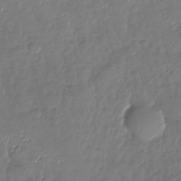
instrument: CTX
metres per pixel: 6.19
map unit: Nhu
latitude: -27.7288
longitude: -58.9325
